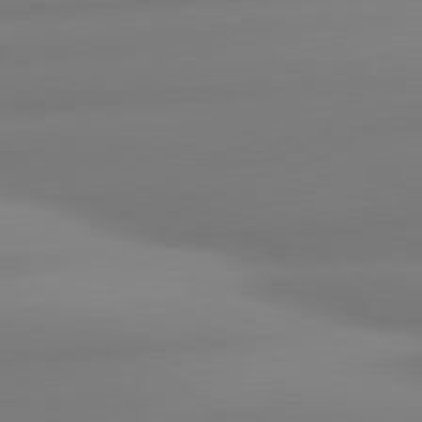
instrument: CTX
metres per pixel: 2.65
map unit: lApd
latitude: 80.3845
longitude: -164.1956
